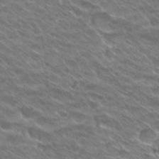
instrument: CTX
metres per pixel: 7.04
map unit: Hto
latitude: 30.1578
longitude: -42.9703
